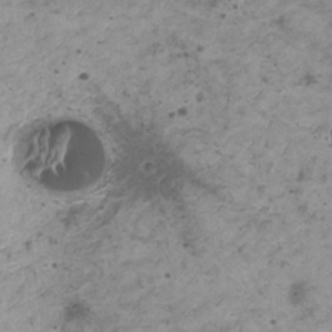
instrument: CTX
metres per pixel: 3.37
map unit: HNhu
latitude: -0.4062
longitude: 3.3131
